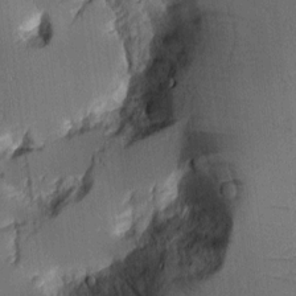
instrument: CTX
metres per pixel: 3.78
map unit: Aa
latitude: 10.6491
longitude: -127.8206
